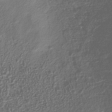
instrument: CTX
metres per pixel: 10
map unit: ANa
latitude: -39.0676
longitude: 96.4251
